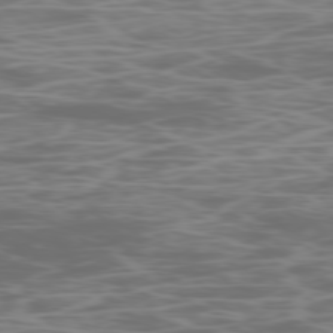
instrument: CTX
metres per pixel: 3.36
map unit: Ap
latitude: -78.7841
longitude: -75.0081
